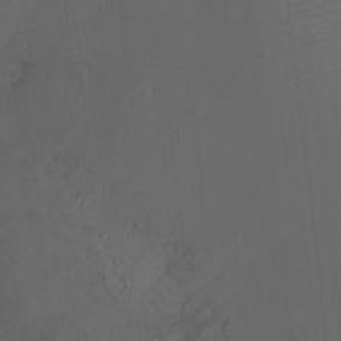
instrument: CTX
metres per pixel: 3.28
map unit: Ht
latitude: -1.8801
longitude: -19.0080
